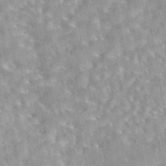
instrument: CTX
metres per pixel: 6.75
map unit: eAb
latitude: 44.2522
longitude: 109.4832
